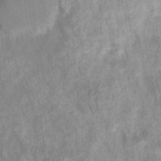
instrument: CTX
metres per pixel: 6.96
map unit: HNhu
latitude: -27.6532
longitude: 72.9919
